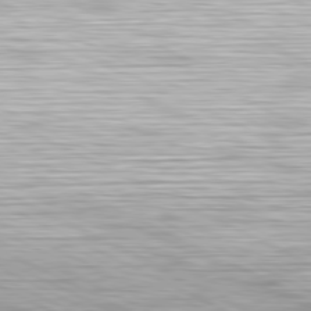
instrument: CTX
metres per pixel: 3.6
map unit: Hpe
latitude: -81.5966
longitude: 17.6344
